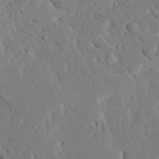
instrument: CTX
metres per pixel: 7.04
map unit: Ave
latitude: 23.7450
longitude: -131.1404
